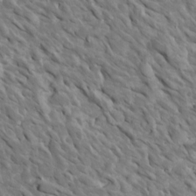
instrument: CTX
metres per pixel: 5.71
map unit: Htu
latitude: 1.4615
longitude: 142.9730
